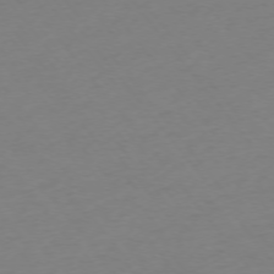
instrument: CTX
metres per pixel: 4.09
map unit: Ap
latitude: -74.9542
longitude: -71.9339
